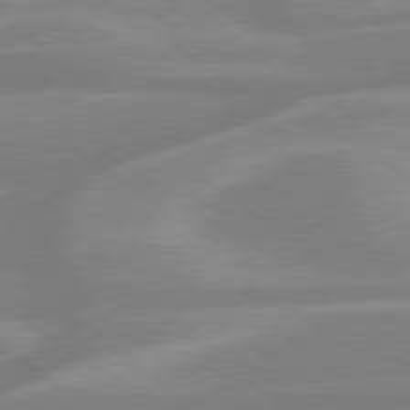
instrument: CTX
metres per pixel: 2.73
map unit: lApd
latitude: 79.3860
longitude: -122.4601
